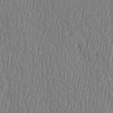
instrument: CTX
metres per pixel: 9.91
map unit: Htu
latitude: -5.2565
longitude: 175.9745
